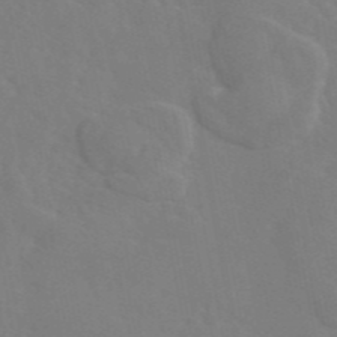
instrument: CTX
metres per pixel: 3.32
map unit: eAb
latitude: 45.9339
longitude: 112.6519
